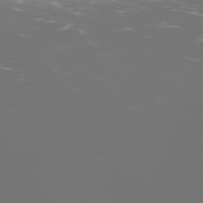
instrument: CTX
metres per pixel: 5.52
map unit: Ap
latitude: -76.1984
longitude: -69.1592
